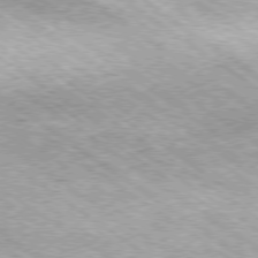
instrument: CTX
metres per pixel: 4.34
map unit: Hpe
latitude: -79.3887
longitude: 7.7288
